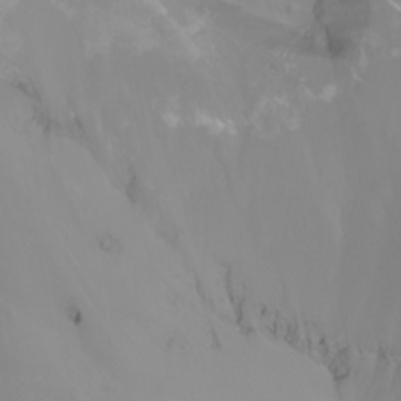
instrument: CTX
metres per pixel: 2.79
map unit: Nhu
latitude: -7.2943
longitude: -83.3481
